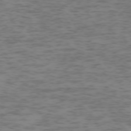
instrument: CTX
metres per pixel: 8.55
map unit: Hpe
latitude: -73.3887
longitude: 7.1998
